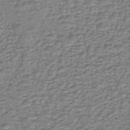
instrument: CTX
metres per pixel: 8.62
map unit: eHh
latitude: -39.6722
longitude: -28.2900
